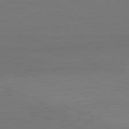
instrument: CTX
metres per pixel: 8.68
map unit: Hpe
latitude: -81.9178
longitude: 7.4265
